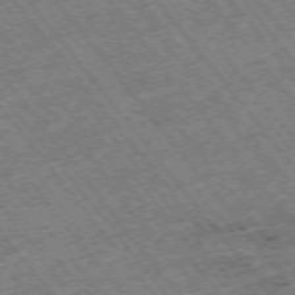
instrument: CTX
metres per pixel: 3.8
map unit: Hpe
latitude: -75.5022
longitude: -20.4601
